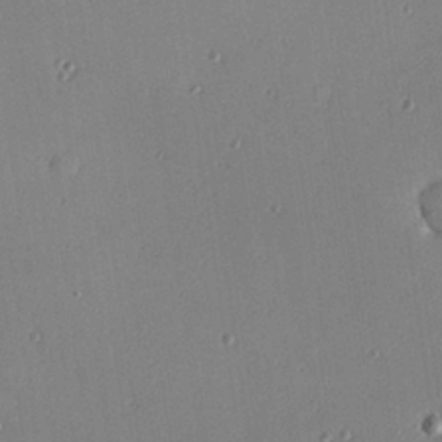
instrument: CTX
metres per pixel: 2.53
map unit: Hve
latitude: 25.6127
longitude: -91.0270
